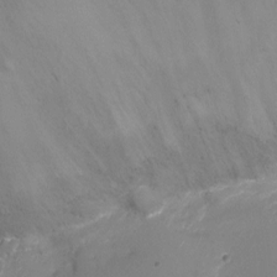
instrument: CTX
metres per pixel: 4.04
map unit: Ht
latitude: -5.9556
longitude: -26.2334
